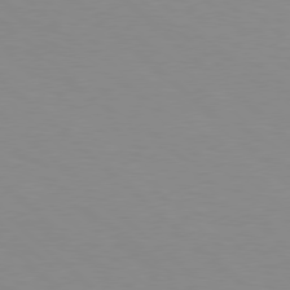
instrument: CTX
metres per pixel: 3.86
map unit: Hpe
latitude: 77.9150
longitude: -161.4426
